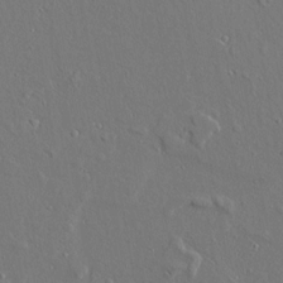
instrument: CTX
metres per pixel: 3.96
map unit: Aa
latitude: 9.1592
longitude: -132.2712
